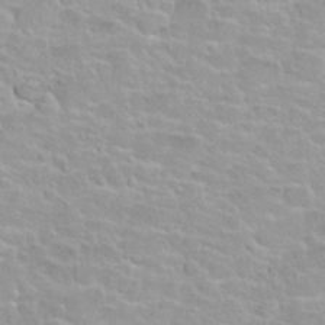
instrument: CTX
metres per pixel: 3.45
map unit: Nhu
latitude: 27.8206
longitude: -53.2915
